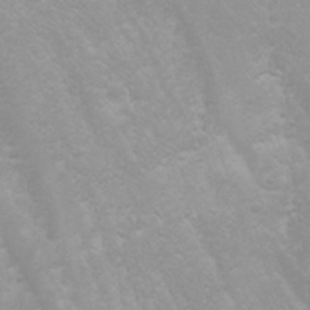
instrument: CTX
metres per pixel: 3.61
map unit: Htu
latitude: -0.1984
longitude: -76.5923
